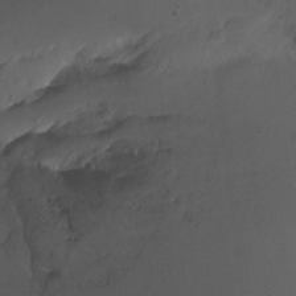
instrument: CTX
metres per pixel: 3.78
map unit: Ht
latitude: 1.9339
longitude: -35.8394
